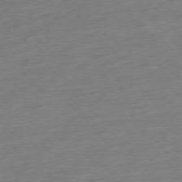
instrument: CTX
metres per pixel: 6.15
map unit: Hpe
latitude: -76.3495
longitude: -14.6113
